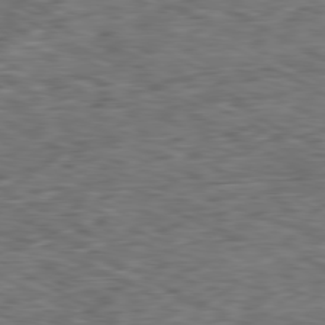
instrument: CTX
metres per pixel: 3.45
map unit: Ap
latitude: -80.8408
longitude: -73.3860
